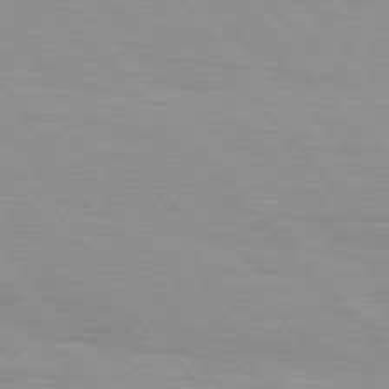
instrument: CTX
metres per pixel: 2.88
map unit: Hpe
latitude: 76.4601
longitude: -154.3467
